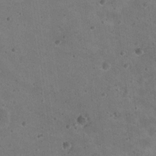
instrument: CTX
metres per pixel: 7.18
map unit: Nhu
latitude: 18.1766
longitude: -29.7827
